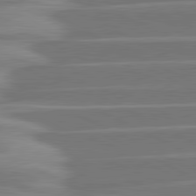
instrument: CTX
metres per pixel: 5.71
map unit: lApd
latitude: 81.3104
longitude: -129.4237
